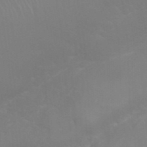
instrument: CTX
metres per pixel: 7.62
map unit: Nhu
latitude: 26.9136
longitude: -61.6316
